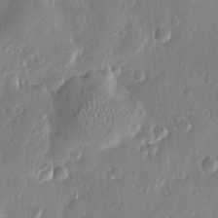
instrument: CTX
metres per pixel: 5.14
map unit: Htu
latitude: 1.6316
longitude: -177.8772
